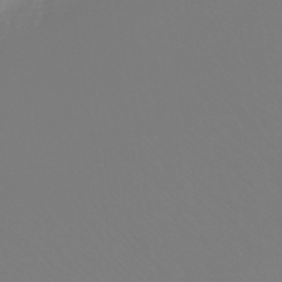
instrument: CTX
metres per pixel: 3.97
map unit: HNb
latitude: -44.8597
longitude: 54.5007
